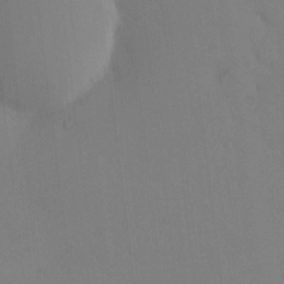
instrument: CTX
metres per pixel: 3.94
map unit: eHh
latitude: 0.3089
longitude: 17.3699
